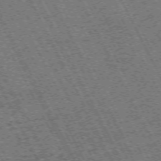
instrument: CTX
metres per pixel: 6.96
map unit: Hpe
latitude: -71.7289
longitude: 10.4818
